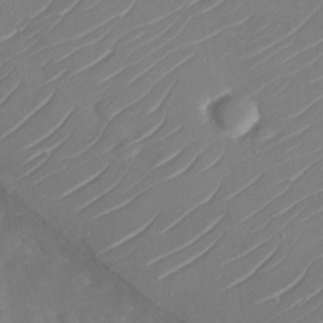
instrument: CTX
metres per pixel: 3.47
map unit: Nhu
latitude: -29.7289
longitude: -72.5735
